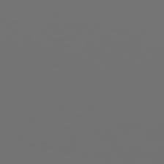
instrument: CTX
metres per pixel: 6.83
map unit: Hpe
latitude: 78.1389
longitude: -177.2726
